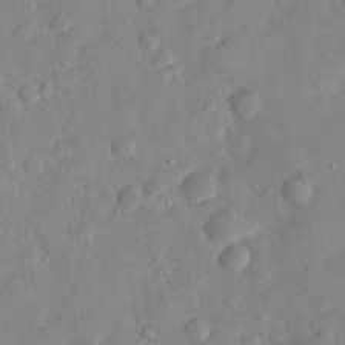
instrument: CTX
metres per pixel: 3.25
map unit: eHh
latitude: 30.1011
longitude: -73.3860
